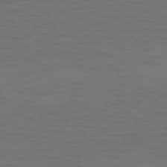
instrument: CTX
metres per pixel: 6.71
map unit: Ap
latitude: -78.5762
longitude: -79.3104
